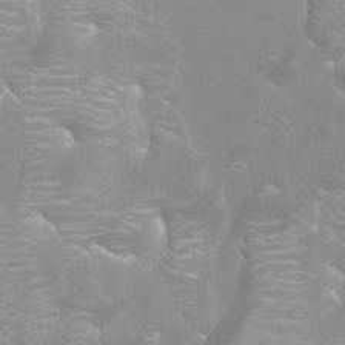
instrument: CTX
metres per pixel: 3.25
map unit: Nhu
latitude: -9.0864
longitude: -71.2348
